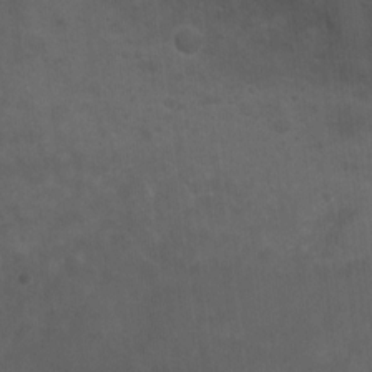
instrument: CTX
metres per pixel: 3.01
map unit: Nhu
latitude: 3.9717
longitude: -17.0458
